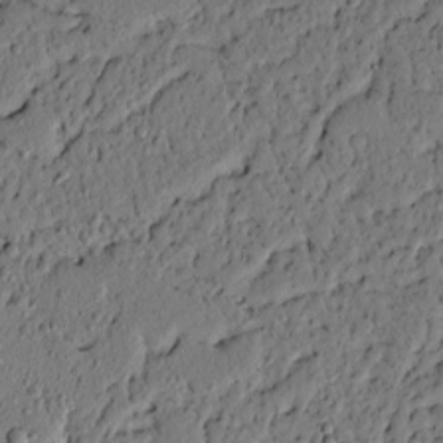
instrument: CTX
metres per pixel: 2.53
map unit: lAvf
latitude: 4.8947
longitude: 165.6533
